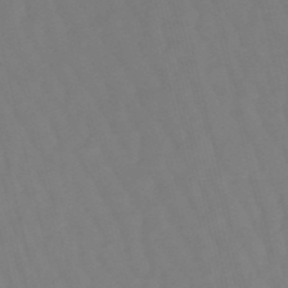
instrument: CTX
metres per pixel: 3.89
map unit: lHb
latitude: -49.1809
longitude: 76.4818
